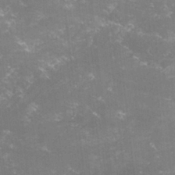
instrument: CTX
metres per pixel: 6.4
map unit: lHvf
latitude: -15.2187
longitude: -100.8380
